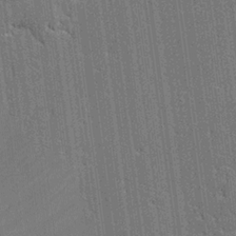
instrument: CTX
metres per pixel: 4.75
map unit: lAvf
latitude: -0.2173
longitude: -108.1011
